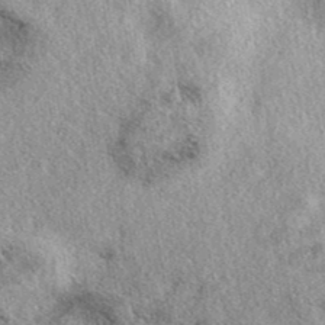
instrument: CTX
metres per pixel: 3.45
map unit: eAb
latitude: 39.4426
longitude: 111.7667
